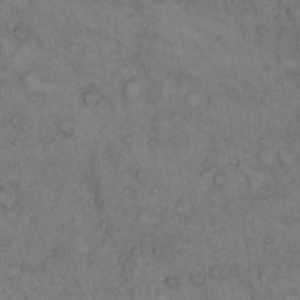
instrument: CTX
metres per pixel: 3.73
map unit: Hto
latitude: 12.2523
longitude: -57.4048
